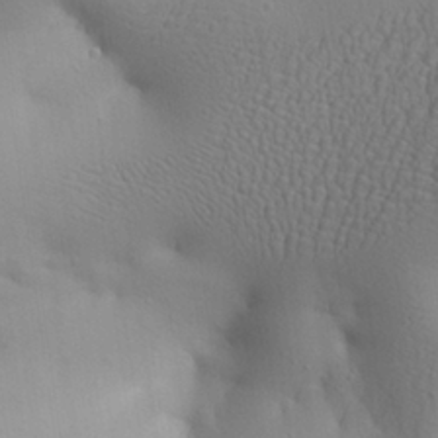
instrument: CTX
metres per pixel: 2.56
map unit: Aa
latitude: 26.3467
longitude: -144.0633
